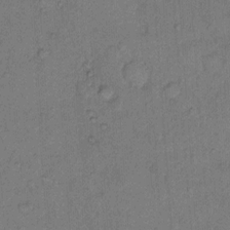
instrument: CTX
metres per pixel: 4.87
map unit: Hto
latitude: 9.3293
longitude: -61.7260
